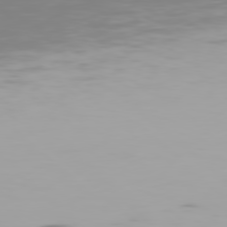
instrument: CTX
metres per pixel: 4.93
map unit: Hpe
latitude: 77.7071
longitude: -137.4616
